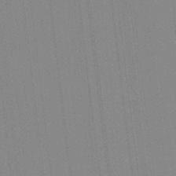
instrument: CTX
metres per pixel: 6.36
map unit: Aa
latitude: 28.2144
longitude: -147.4805
